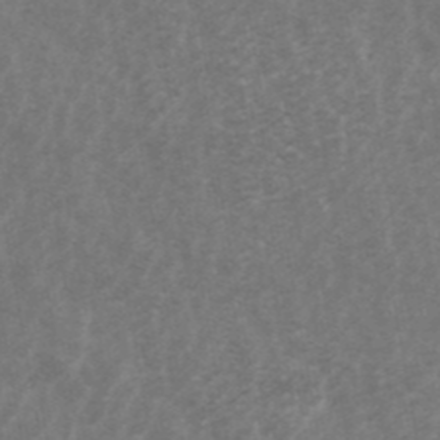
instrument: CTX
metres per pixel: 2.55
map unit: ANa
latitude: 42.4034
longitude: 14.0850
